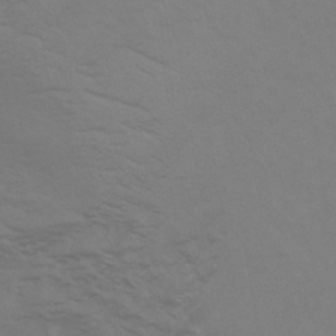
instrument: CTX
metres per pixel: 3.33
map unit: HNhu
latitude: -43.8044
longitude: 90.2173
